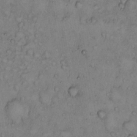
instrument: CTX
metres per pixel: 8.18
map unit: Hto
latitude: 10.0822
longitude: -58.0633
